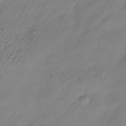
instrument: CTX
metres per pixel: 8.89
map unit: Hve
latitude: -34.5196
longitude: 88.3873
